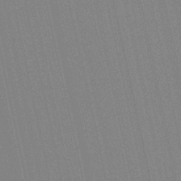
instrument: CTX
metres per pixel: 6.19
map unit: Aa
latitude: 28.8947
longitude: -147.6505
